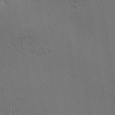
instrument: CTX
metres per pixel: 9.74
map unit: lAa
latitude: 11.3104
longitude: -107.8583
